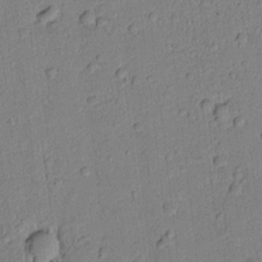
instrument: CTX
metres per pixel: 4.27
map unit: lAvf
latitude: 8.1389
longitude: 169.5588
